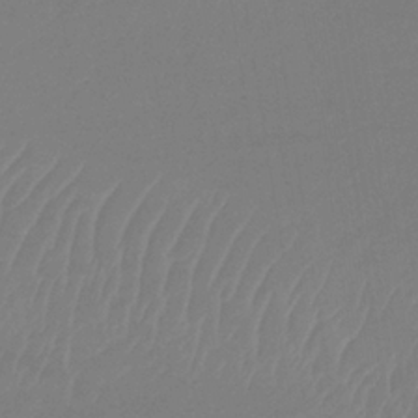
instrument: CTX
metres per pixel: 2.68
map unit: lHb
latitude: -34.2362
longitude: 67.2376
